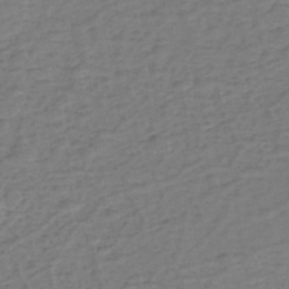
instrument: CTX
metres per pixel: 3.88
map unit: eHh
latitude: -39.6911
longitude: -27.9339
